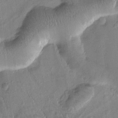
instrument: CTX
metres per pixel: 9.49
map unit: Htu
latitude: -0.5574
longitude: 172.0850
